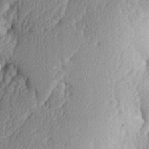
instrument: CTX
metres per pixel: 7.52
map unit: Hve
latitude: 2.1200
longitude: -123.5560
